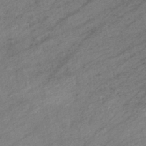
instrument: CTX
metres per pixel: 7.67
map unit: eHb
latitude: -40.5763
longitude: 83.1053
